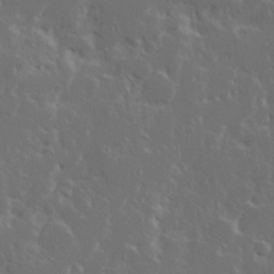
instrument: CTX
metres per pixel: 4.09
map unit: Ave
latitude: 15.2915
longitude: -137.8961
